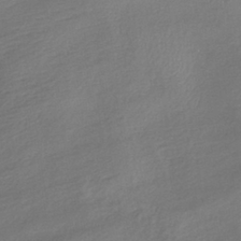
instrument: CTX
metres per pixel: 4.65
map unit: eHb
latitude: -36.6140
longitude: 75.5399
